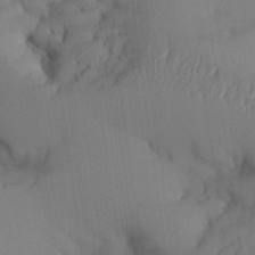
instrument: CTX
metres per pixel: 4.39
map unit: Aa
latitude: 26.5168
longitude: -128.8380
